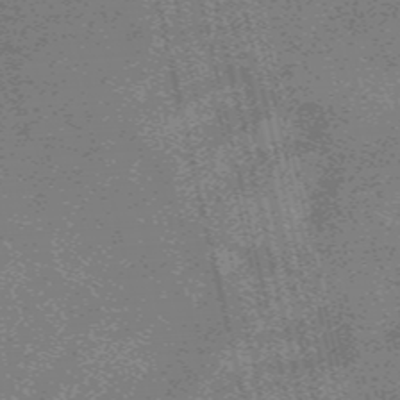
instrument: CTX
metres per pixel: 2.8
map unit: HNb
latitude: -55.5210
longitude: -45.7827
